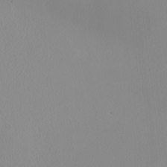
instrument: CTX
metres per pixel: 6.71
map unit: Nhu
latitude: -0.2173
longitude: -78.8947
